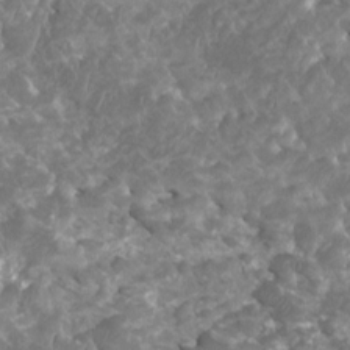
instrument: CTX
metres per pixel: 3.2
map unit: HNhu
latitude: 1.9150
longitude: -0.4979
